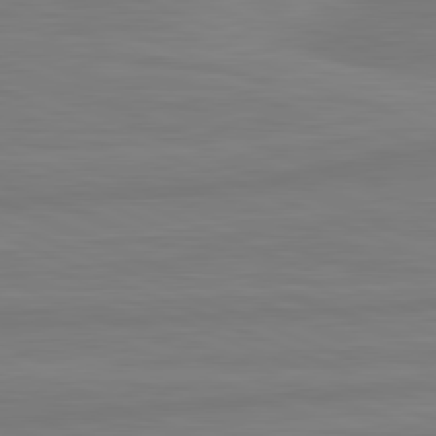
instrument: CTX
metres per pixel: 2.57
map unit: lApd
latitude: 81.8394
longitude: -174.4223
